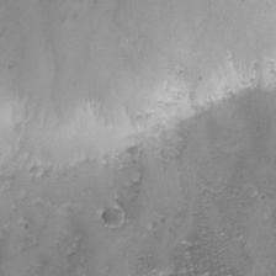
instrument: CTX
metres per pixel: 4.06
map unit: Ave
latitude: -7.8233
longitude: -119.1970
